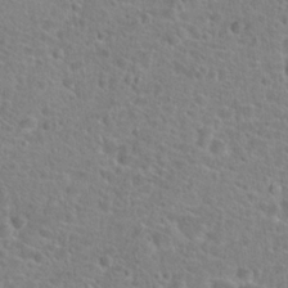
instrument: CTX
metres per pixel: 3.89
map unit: Hto
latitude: 24.5923
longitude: -48.7435
